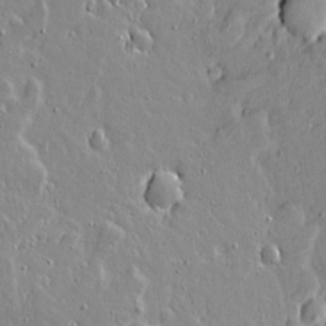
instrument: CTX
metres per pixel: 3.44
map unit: lAvf
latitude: 16.1578
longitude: -127.8772
